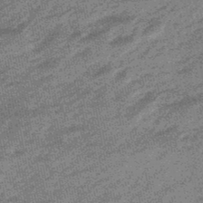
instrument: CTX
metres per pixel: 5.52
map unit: eHb
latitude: -48.1795
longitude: 84.4062
